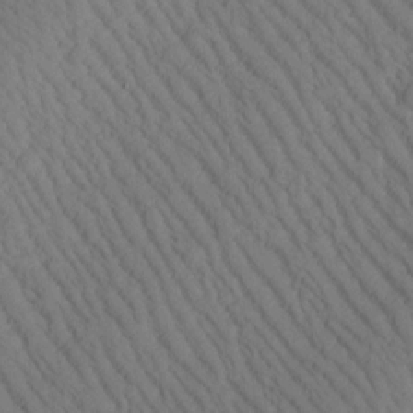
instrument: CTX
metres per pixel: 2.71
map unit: Htu
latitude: -0.6141
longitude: 173.7666
